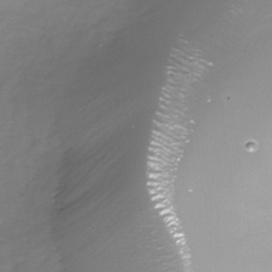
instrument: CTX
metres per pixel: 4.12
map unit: Nhe
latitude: -33.1620
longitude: -87.7449
